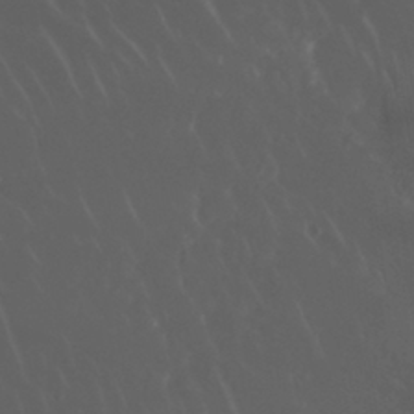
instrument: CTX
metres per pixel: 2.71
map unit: Nhu
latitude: 30.6302
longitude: -57.4993
